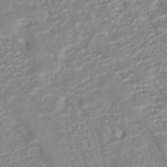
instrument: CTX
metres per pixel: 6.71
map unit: ANa
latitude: -41.1620
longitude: 104.6896
